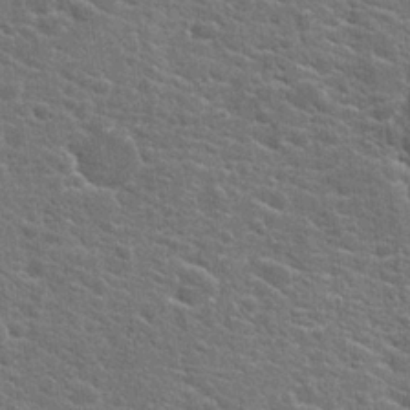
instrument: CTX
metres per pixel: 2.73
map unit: Hto
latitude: 20.5357
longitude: -44.3278
